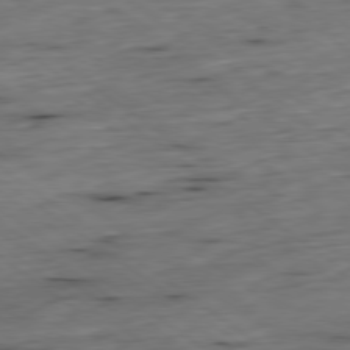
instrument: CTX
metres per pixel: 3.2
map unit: Hpe
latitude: -79.3887
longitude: 11.7856
